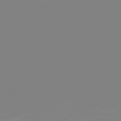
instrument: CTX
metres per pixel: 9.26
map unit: Hpe
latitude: 77.4048
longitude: -162.1200
